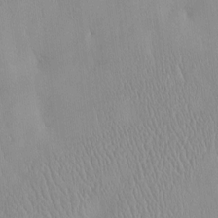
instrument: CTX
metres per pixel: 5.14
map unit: eHh
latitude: -4.5573
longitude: 15.2565
